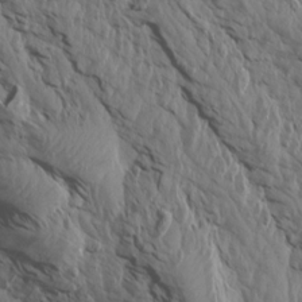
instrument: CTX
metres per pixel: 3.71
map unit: Aa
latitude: 14.6680
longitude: -142.8569
